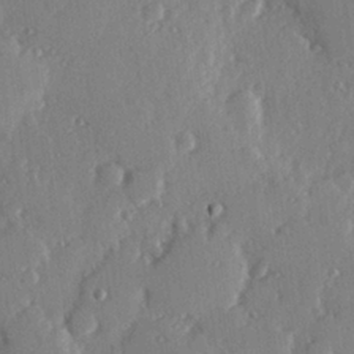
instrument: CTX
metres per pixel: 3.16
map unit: Hve
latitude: 26.4601
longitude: -93.4615
